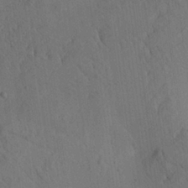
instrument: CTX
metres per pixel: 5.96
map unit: Aa
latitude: 25.3859
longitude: -143.3104
